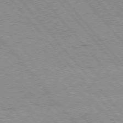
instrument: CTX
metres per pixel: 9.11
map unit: Hpe
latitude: 75.9528
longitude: -150.4223
